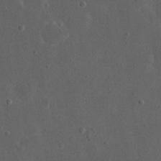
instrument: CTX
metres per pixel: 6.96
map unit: eHh
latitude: 22.9892
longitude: -67.9339
